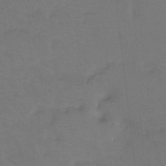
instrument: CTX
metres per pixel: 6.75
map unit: Htu
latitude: -13.5777
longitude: -46.5168
